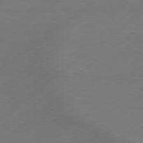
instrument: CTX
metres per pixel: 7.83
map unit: Hpe
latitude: 79.0081
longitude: -131.4805
